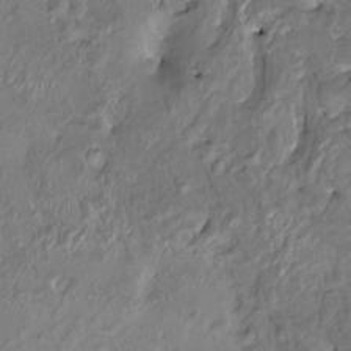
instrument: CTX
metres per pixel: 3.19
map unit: HNhu
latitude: 4.8380
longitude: 9.2376
